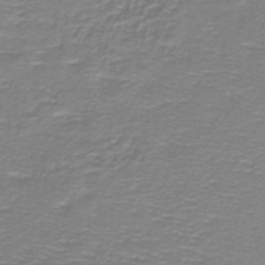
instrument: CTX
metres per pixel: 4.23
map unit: lHb
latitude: -40.8975
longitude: 56.6707
